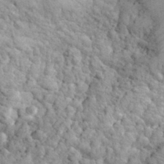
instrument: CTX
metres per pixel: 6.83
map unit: eHh
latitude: 32.1011
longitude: -65.4615
